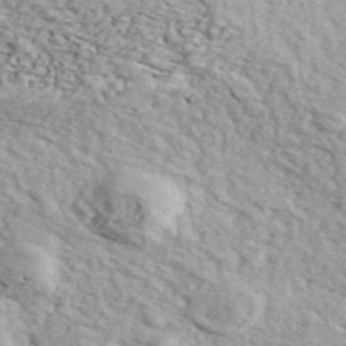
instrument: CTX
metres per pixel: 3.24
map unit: ANa
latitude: 44.2144
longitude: 45.9178
